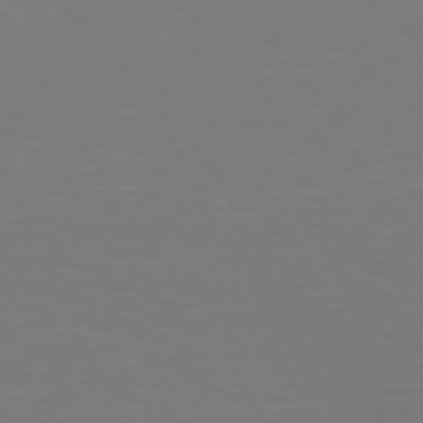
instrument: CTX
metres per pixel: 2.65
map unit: Hpe
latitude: 72.7058
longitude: -122.9703
